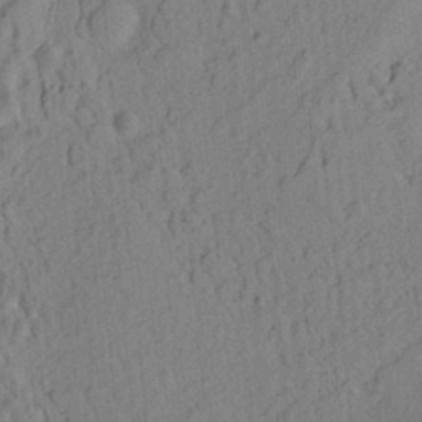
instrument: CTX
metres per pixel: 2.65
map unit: Ht
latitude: 8.3090
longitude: -75.9528
